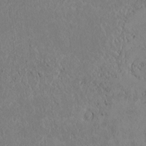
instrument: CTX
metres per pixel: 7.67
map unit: Htu
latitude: 3.1970
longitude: 148.0850
